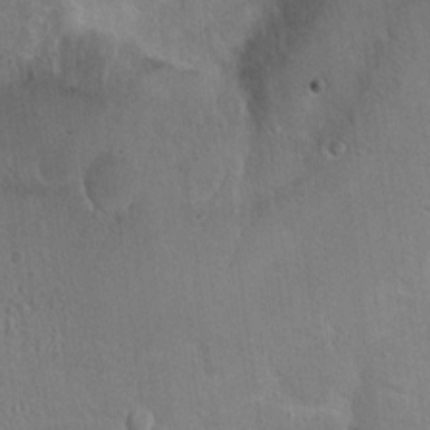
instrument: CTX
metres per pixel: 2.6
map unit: Hto
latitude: 16.5357
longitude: -37.7261
